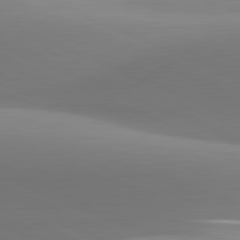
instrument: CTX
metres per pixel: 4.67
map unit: lApd
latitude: 81.4804
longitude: 142.4440
